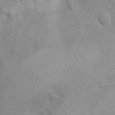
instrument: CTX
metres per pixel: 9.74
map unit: eHh
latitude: 20.5924
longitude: -61.5371
